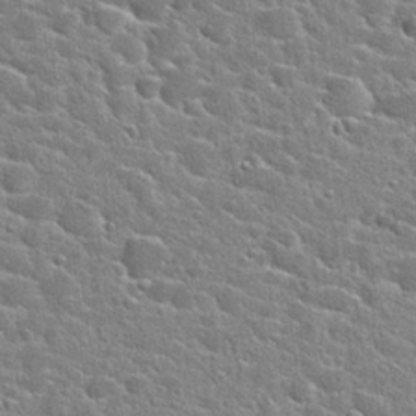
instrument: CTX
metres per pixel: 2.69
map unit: Hto
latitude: 24.3467
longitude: -44.4979
